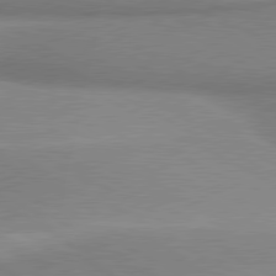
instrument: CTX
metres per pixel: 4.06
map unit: lApd
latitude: 80.2711
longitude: 167.3321
